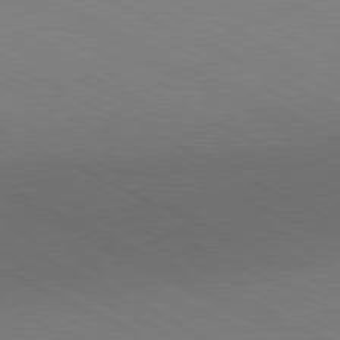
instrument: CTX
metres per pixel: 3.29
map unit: Hpe
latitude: -81.3510
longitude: 13.0675
